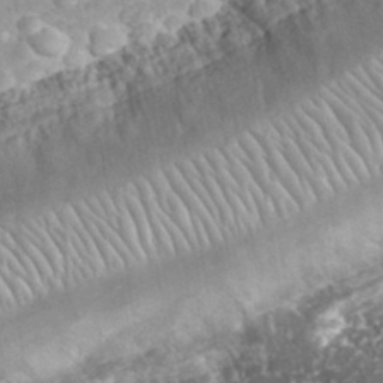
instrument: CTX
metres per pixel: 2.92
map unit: eHh
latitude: 32.7057
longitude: -62.6302
